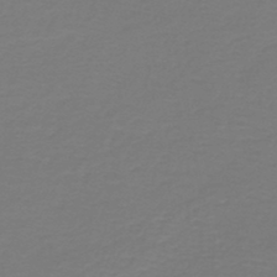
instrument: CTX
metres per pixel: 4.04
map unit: HNb
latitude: -46.3306
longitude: 53.4832
